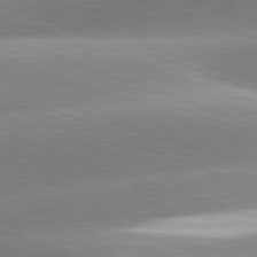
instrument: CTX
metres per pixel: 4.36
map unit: lApd
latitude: 81.5182
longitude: -158.2523
